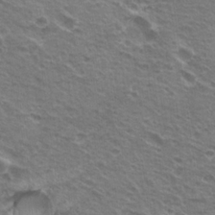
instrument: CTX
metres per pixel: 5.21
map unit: Hto
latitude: 20.9892
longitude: -31.9528
